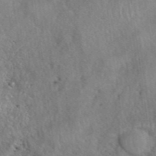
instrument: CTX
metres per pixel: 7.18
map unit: eHh
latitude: 40.4978
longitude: -56.5734
